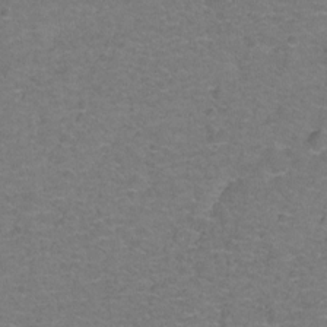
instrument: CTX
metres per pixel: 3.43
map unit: Hto
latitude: -1.5777
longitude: -34.2333
